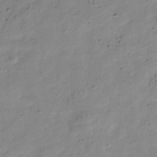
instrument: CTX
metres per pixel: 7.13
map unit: Hve
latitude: -34.2550
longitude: 89.2376
